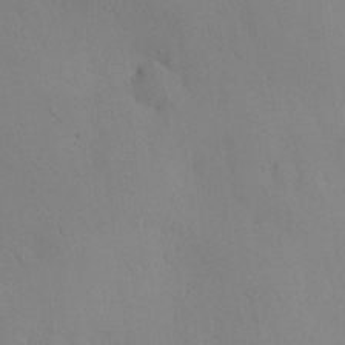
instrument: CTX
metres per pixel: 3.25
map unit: eHh
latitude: 0.4034
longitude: 17.8234
